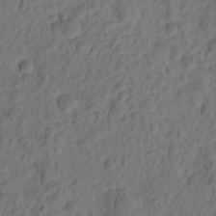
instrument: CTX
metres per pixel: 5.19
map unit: eHh
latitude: -1.5777
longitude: 15.2943
